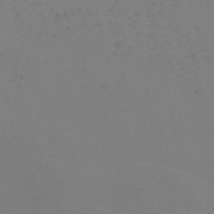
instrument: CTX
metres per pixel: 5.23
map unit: Nve
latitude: -57.1431
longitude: 53.1620
